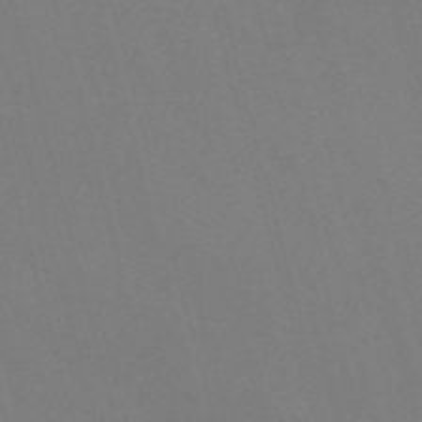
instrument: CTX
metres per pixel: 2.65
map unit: Nve
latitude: -58.0283
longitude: 57.0864
